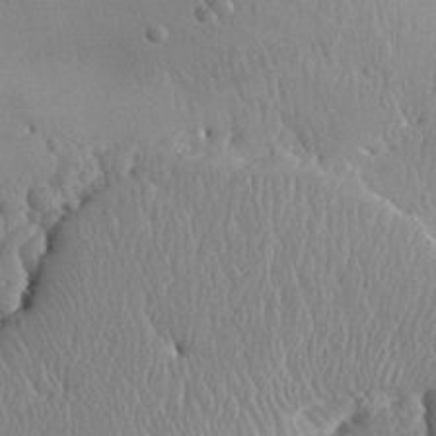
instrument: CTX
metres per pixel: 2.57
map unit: Aa
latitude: 31.6883
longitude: -143.7828
